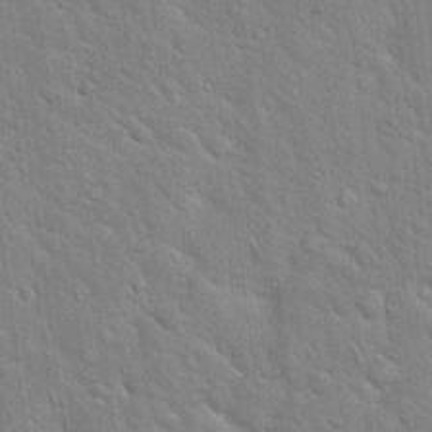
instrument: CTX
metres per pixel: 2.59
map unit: Hto
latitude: 18.0822
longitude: -52.1200
